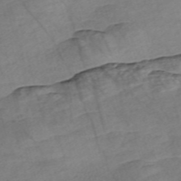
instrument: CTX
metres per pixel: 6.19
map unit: Nve
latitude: -56.9730
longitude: 53.6532
